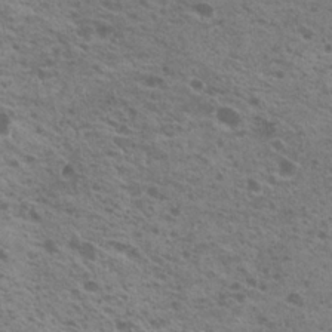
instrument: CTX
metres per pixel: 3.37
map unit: Nhu
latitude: 19.7071
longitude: -30.8947
